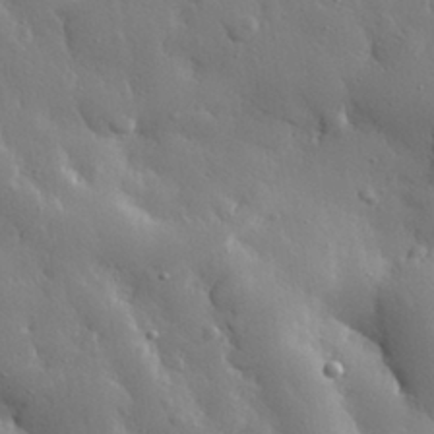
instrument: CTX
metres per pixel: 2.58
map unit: eHh
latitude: 30.6113
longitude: -78.7624
